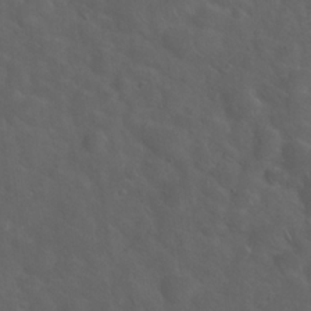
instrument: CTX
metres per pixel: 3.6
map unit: Hto
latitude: 18.8191
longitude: -53.7828
